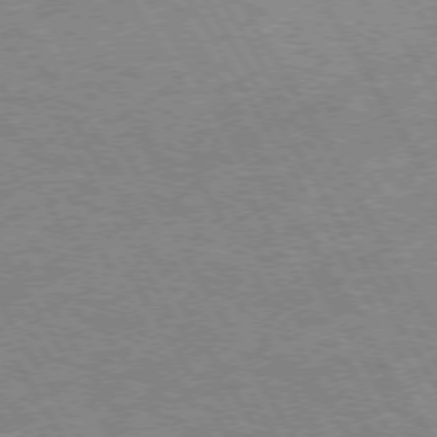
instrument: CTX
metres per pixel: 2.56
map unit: lApd
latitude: 72.6113
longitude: -56.6868
